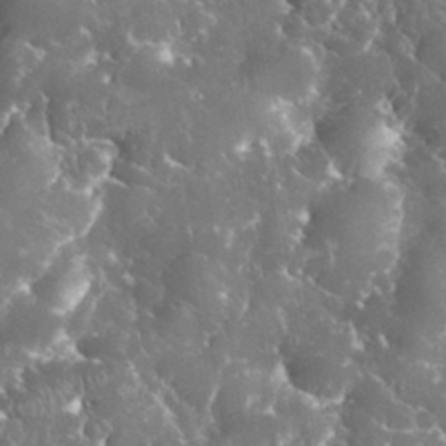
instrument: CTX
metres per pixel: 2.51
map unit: eHh
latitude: 34.0633
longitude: -62.8002
